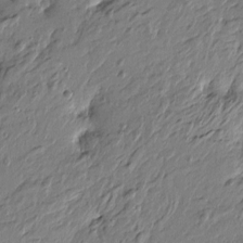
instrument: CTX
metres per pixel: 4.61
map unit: Htu
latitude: -5.6155
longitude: 179.1809
